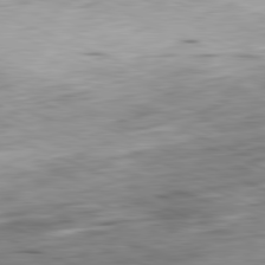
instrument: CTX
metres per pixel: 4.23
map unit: Ap
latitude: -81.7856
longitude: -70.4412
